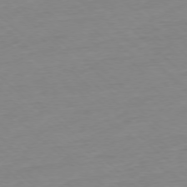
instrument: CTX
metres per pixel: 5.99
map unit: Ap
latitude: -77.3321
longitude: -97.3671
